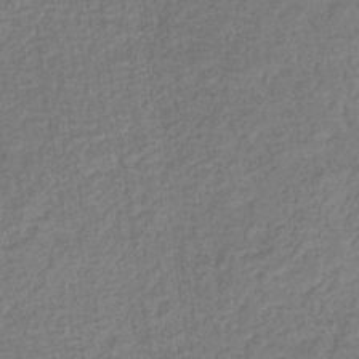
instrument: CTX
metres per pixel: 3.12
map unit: eHb
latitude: -32.5196
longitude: 74.2740
